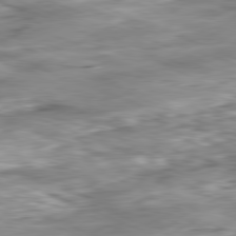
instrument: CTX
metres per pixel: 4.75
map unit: Ap
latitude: -81.7289
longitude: -80.4601
